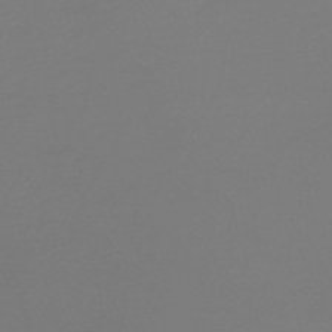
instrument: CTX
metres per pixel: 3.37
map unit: lHb
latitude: -44.4251
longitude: 61.1809
